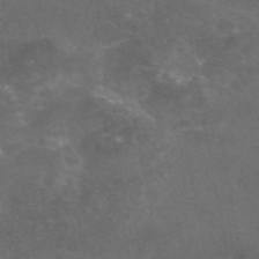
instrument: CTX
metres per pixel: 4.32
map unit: eAb
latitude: 47.1215
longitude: 124.4818
